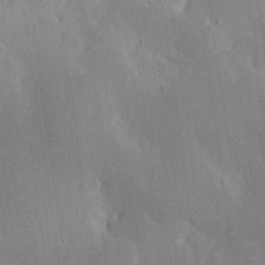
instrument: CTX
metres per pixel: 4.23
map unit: Hve
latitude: 24.8380
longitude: 150.8975
